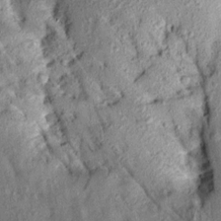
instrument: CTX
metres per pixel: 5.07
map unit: Aa
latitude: 13.9339
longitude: -144.7057
